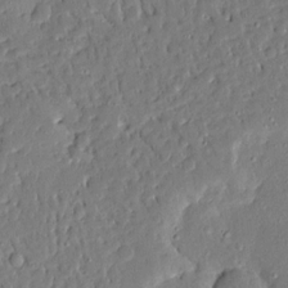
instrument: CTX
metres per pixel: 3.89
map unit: Aa
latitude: 14.4034
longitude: -140.0444
